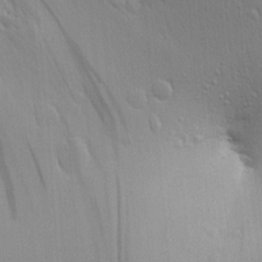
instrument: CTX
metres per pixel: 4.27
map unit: Aa
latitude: 25.4804
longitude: -136.3656
